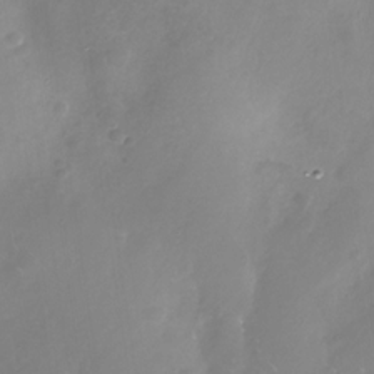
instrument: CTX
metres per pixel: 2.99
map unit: Nhe
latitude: -32.8030
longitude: -88.3846
